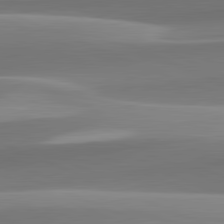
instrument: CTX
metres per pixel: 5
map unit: lApd
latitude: 82.1199
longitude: 144.4062
